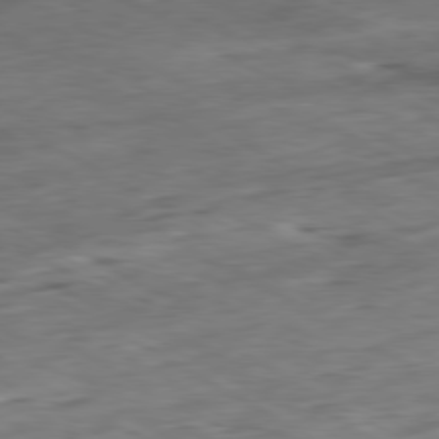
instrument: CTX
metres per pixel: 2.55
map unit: Ap
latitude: -80.4440
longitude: -83.9906
